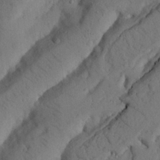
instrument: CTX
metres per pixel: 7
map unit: Nhu
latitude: 21.2348
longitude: -75.8394
